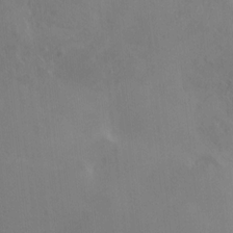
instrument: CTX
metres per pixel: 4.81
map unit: HNhu
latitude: 6.7813
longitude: 4.1039
